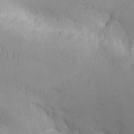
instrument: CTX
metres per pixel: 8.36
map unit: eHh
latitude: -9.5399
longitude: -66.9513
